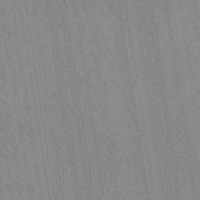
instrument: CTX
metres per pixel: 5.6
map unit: eHh
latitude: -39.8045
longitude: -26.8569
